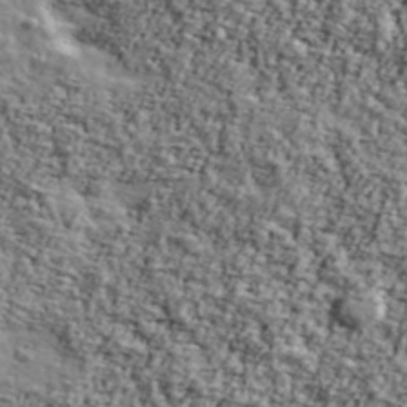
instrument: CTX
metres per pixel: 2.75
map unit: Ave
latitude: 43.0081
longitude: -111.2726
